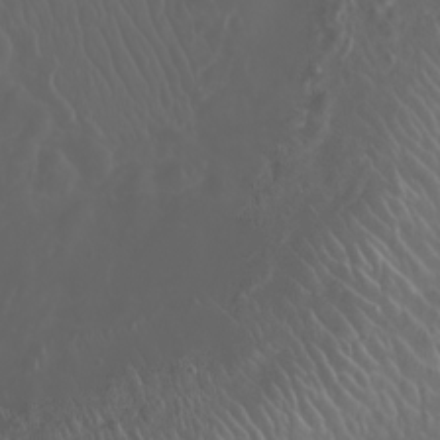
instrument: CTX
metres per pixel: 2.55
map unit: Nhu
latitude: -7.8044
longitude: -93.8772
